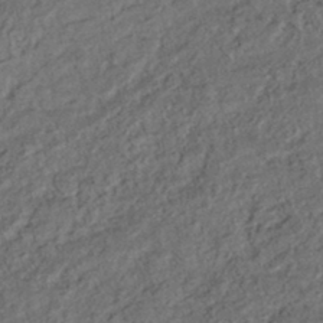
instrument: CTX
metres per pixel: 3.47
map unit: HNhu
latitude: -45.5588
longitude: 103.9556
